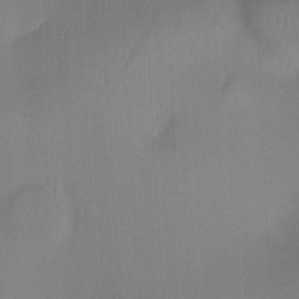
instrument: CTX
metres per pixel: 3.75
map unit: Ht
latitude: -8.8030
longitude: -37.2915
